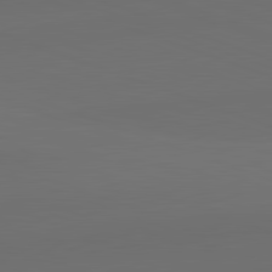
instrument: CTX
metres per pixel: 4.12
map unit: lApd
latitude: 82.1388
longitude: 135.7856
